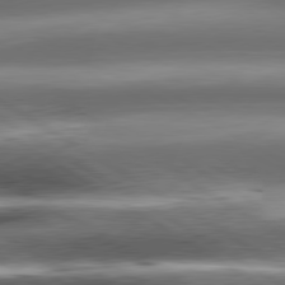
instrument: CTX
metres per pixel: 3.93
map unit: lApd
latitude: 80.4412
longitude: -141.9150
